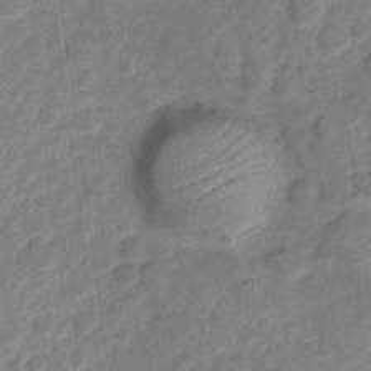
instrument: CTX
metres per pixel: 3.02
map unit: Nve
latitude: -18.1795
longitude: 108.3684
